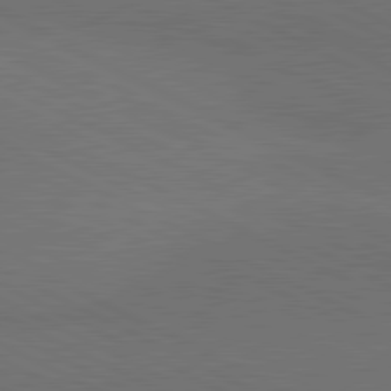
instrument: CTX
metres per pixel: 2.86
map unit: lApd
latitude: 81.2159
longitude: 149.4833
